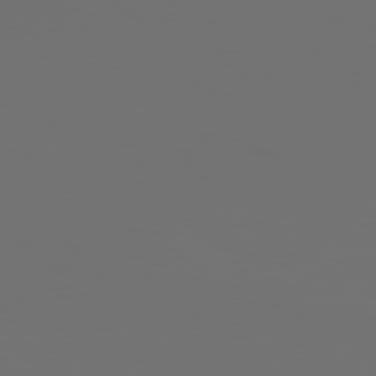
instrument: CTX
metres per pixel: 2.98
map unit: Hpe
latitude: 76.1766
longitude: -140.8569
